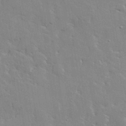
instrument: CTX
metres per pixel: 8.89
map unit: lHvf
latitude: 33.1970
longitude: -91.4993
